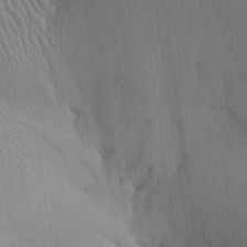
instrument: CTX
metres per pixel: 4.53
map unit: Aa
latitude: 27.1025
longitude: -138.0633
